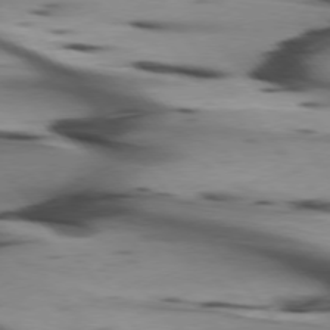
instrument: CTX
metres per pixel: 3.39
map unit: lApd
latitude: 75.4804
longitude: -65.4993
